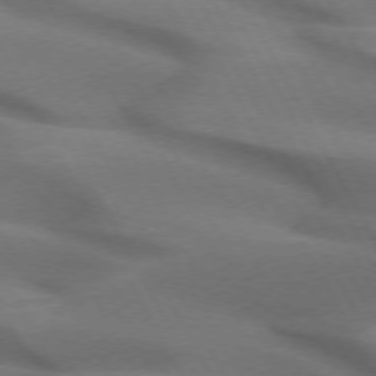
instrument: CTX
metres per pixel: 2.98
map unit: lApd
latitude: 72.7813
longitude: -50.8191
